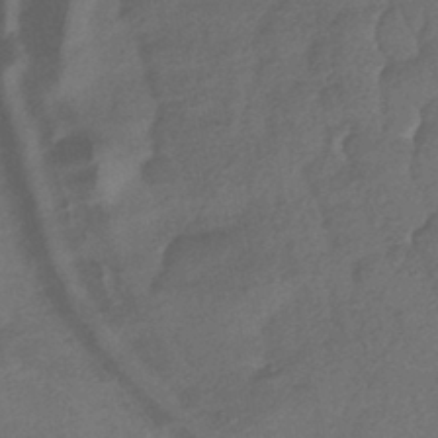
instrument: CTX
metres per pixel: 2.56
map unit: HNhu
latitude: -43.8611
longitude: 95.7477
